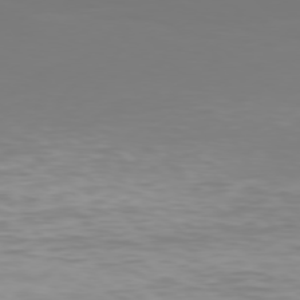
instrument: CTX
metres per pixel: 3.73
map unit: Hpe
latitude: 76.6301
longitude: -133.5371
